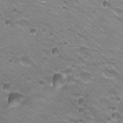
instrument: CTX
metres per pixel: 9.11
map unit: Hto
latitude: 22.3278
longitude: -32.5735
